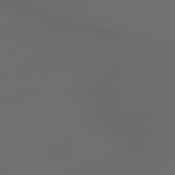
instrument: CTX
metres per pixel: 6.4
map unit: lApd
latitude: 79.1214
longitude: -167.5938
